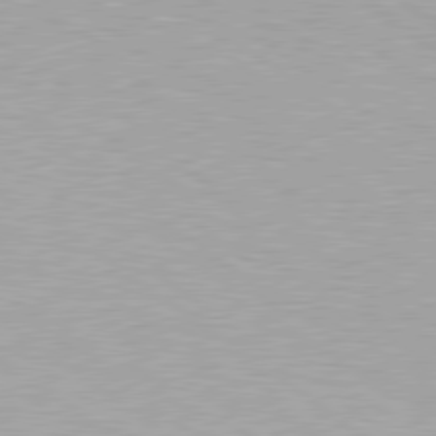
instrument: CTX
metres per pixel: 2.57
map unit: Hpe
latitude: 79.4238
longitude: -153.1403
